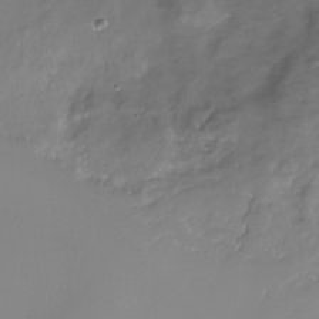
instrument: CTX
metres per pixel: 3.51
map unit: Nhe
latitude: -32.3684
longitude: -93.4615
